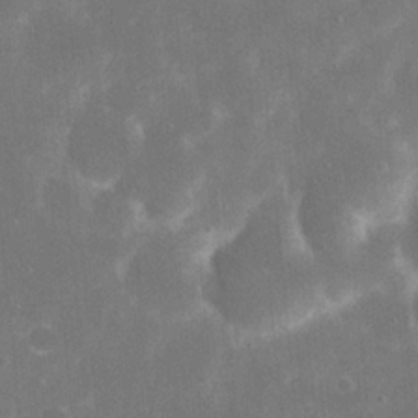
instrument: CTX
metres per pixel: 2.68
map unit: eHh
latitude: 20.7624
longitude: -68.0444
